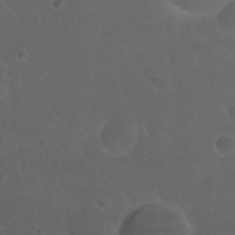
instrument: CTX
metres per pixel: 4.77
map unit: Nhu
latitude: 23.0647
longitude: -65.8394
